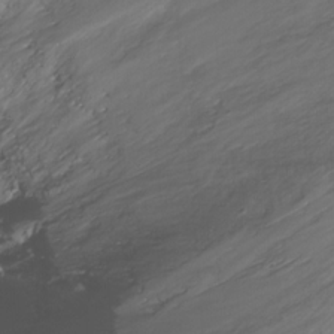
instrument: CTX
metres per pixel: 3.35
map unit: Ht
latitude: -16.4251
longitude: -42.7246
